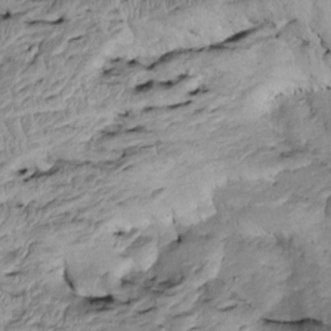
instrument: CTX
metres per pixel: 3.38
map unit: Htu
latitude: -6.5762
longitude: 154.3684
